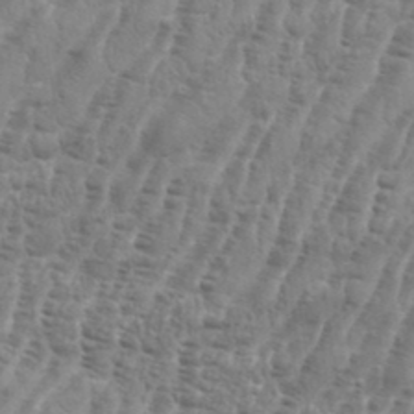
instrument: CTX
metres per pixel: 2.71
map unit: eHh
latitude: 36.3467
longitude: -136.5357
